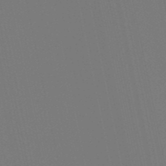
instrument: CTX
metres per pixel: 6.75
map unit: lHb
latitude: -49.7856
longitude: 75.4644
